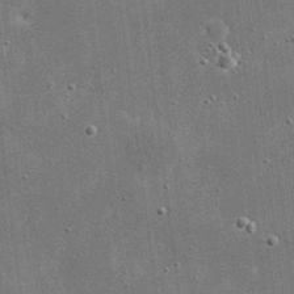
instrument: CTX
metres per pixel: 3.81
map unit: eHh
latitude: 20.6491
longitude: -67.1025
